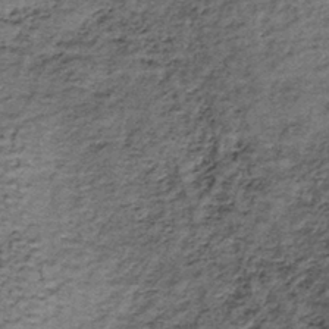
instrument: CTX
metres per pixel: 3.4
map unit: lHb
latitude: -38.5762
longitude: 66.2551
